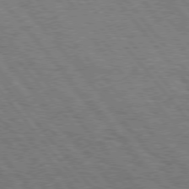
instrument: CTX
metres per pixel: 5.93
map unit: Hpe
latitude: 75.6505
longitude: -140.1199
